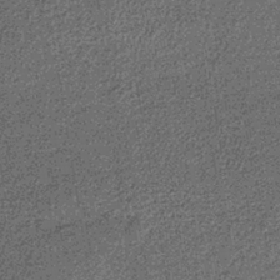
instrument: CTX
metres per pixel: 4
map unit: lHb
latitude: -39.5021
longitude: 65.7667
